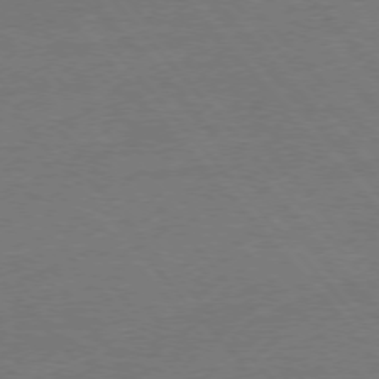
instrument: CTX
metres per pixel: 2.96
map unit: Ap
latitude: -76.7652
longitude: -95.8395
